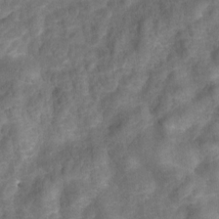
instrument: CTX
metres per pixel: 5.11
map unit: Hto
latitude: 6.6868
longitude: -31.7828
